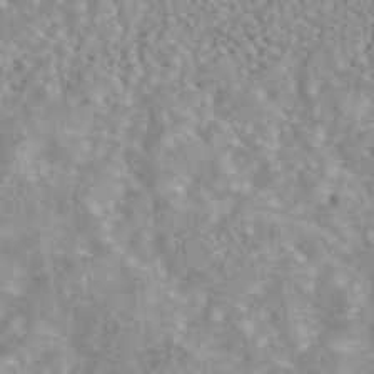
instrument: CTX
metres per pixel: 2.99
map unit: eAb
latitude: 44.0822
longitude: 108.4629
